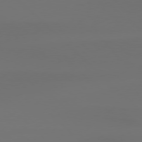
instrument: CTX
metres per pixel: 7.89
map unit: Hpe
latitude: 76.9136
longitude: -132.7813
